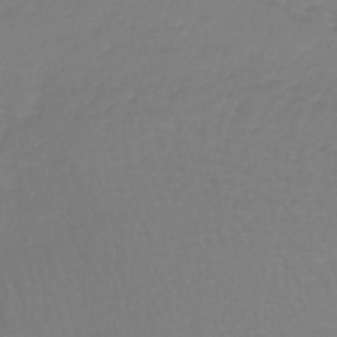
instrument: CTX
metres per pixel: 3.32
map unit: lHb
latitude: -42.0472
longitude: 60.1984
